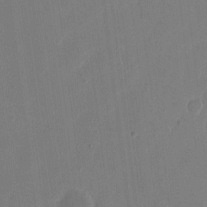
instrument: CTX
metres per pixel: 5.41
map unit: eHh
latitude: 9.9717
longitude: -68.0633
